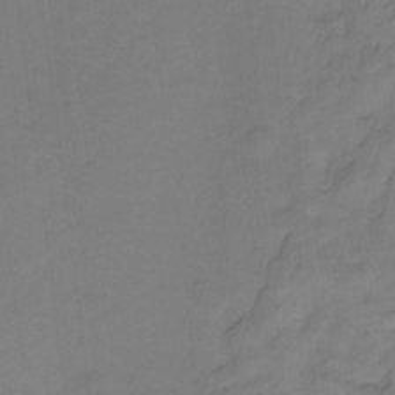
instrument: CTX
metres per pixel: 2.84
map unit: Hto
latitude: -2.5573
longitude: -34.4790
